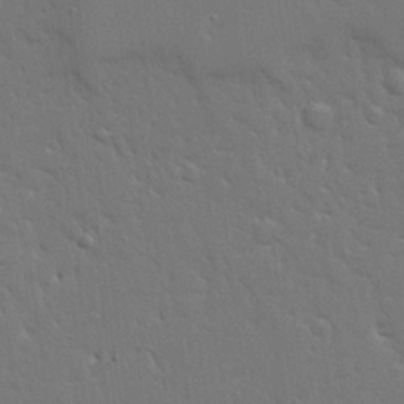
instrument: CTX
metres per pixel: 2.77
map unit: Ave
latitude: 17.4804
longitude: -141.3670
